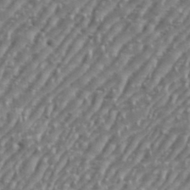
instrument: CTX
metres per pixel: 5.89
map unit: eHh
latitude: 36.0633
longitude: -134.2522
